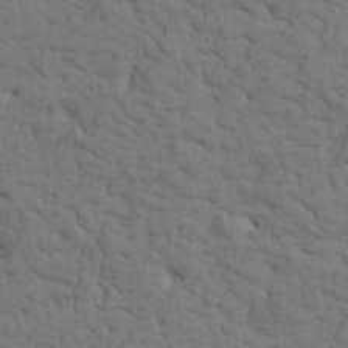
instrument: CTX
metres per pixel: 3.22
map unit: Htu
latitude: -1.5022
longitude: 179.6910
